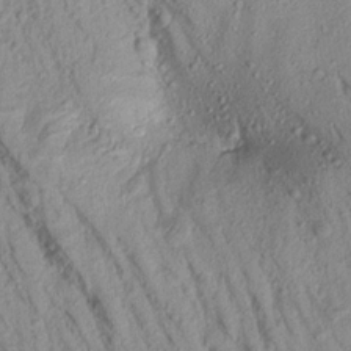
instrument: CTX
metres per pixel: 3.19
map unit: Aa
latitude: 18.1011
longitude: -146.8191
